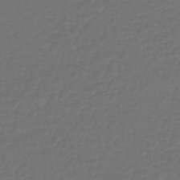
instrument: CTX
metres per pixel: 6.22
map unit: lHb
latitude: -43.2942
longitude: 60.8597
